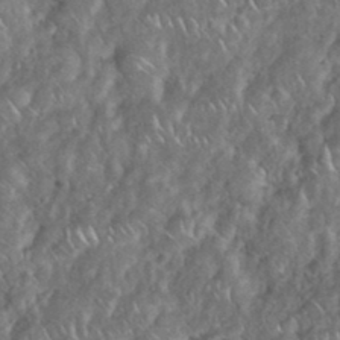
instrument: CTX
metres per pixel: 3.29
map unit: eHh
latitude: 38.1578
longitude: -58.7057
